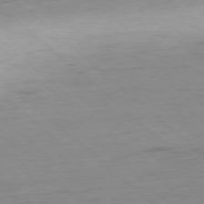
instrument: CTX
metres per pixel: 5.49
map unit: Hpe
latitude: -78.4440
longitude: -19.1781
